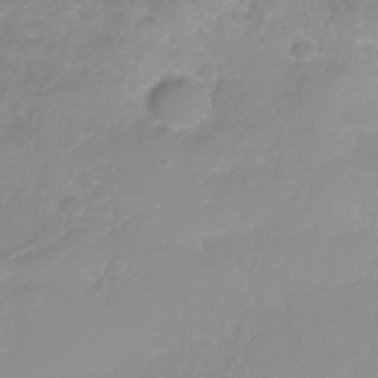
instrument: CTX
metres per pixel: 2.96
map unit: Nhe
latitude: -32.5196
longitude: -93.4993
